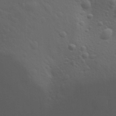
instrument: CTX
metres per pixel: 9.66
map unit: Aa
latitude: 29.6883
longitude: -139.5938
